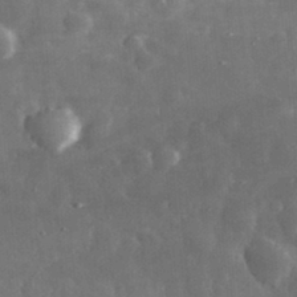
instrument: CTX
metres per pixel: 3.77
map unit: eHh
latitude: 31.8773
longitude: -71.5371
